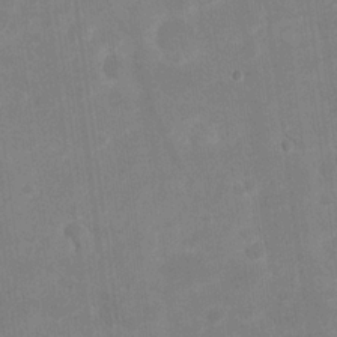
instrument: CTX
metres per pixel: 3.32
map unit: eHh
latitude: 20.1578
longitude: -69.8017
